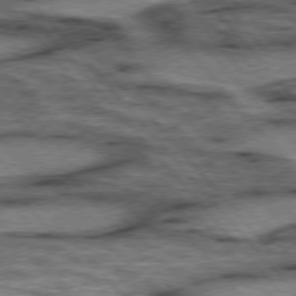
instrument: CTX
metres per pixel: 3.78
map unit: lApd
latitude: 75.8017
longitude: -49.5938
